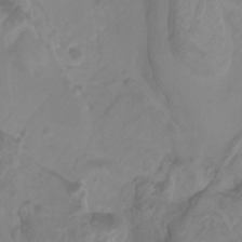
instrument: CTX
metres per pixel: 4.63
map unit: Htu
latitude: -5.2942
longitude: 138.3307
